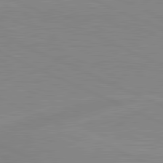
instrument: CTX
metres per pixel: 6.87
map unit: lApd
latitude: 81.4804
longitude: -173.0647
